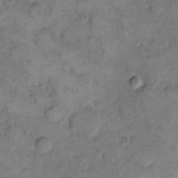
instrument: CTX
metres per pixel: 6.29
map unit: eHh
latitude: 13.0081
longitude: -65.2726
